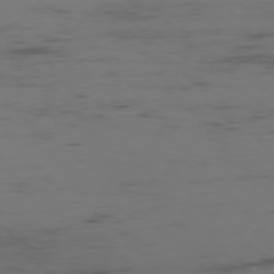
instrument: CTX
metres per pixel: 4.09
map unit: Ap
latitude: -76.2739
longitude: -83.3670
